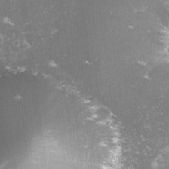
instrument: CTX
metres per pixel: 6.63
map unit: lHvf
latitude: -14.5763
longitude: -98.8946
